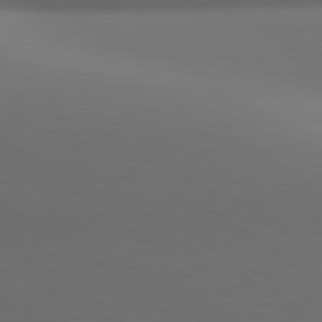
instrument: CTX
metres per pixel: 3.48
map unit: lApd
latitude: 81.0647
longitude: 136.4251
